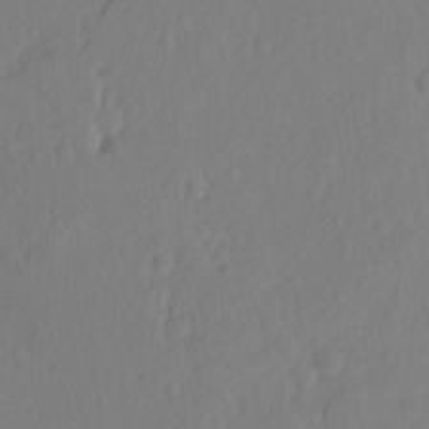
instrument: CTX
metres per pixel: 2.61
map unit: Hto
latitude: -7.2187
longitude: -47.4616
